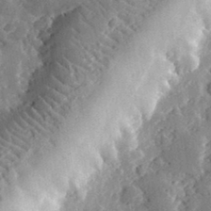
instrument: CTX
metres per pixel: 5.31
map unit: lHvf
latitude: 33.2537
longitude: -83.7071
